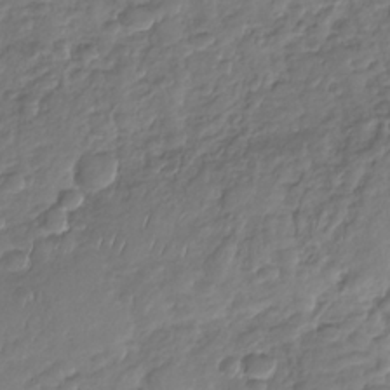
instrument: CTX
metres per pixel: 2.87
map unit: Nhu
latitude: -30.5385
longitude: -61.6505
